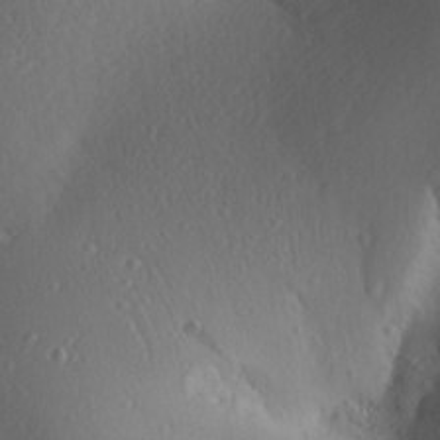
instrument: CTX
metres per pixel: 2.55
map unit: Aa
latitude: 25.6504
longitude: -136.8947
